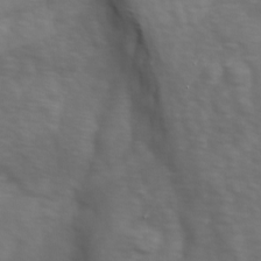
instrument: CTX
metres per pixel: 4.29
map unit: Ave
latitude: 0.8380
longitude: -113.1970
